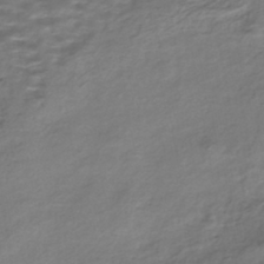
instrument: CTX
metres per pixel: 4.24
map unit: HNhu
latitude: -43.1620
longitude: 100.8030
